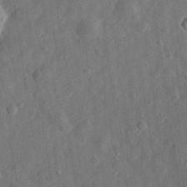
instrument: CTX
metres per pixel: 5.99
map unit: eHh
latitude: 31.5560
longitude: -74.9703
